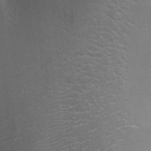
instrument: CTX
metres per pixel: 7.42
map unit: Ht
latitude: -3.3887
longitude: -15.8395
